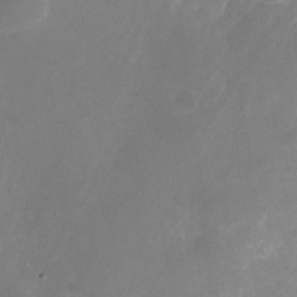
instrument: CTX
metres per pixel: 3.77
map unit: Nhu
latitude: -25.0486
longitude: -70.9136
